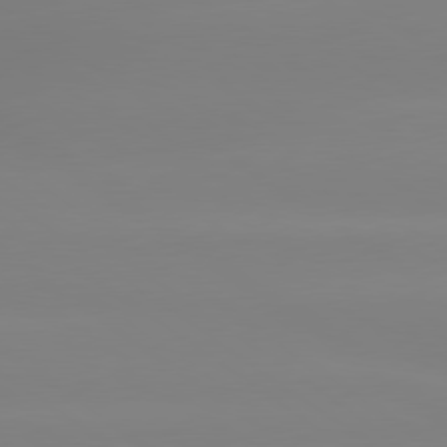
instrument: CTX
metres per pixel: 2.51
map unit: lApd
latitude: 79.7450
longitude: -136.0822
